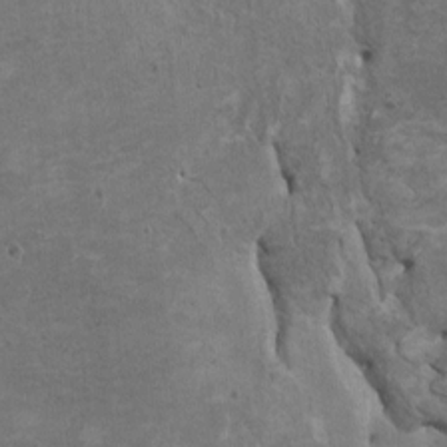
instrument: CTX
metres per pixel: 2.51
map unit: HNhu
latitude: 3.7071
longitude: -3.9906
